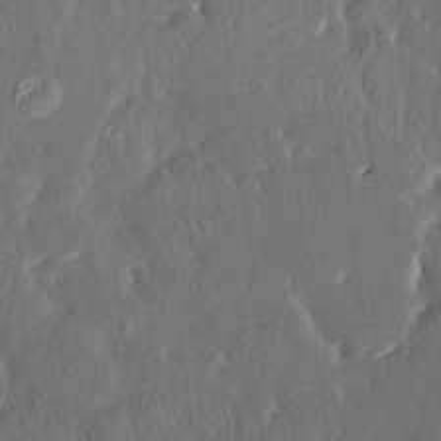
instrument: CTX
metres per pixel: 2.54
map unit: HNhu
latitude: 5.7450
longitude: 10.6708
